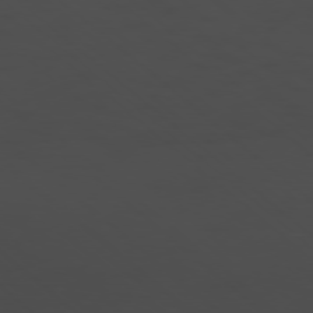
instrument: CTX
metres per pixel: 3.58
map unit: Hpe
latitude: -78.6518
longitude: 15.4644
